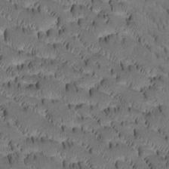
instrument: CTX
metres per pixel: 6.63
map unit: Htu
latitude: -3.4265
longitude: 172.3495
